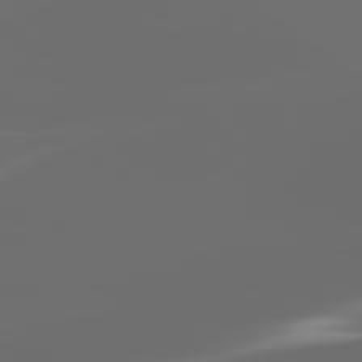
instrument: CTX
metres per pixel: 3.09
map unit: lApd
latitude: 81.8772
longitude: -165.1403
